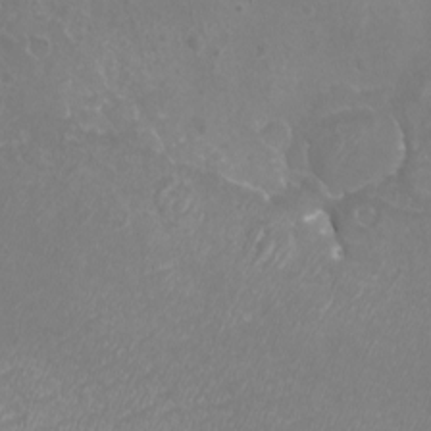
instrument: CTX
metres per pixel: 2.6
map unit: eHh
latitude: -6.9163
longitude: -77.5182
